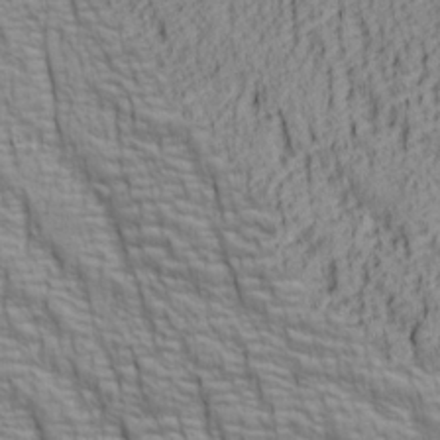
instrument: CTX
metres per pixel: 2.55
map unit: lAa
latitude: 7.1970
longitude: -115.6127
